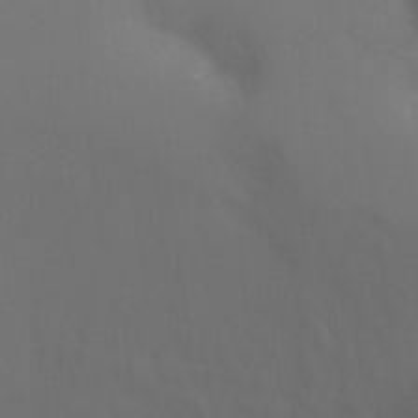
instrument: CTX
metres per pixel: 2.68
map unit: Ht
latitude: -8.4251
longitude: -29.5560
